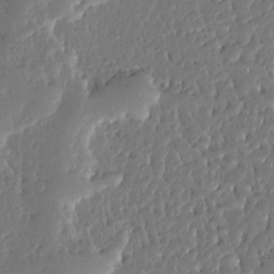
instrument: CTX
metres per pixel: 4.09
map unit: Ave
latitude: 13.5371
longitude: -137.7072
